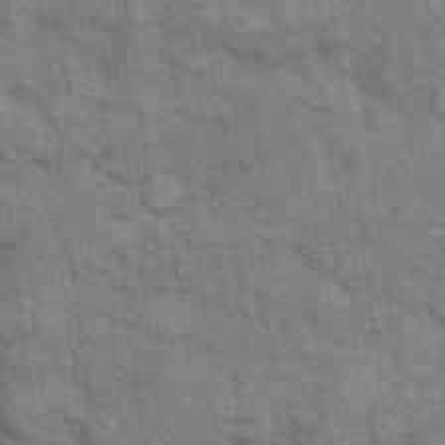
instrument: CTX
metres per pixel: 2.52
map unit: eHh
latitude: 15.0837
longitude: -65.7072
